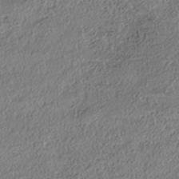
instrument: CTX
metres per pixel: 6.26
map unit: Nhe
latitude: -38.4251
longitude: 138.5763
